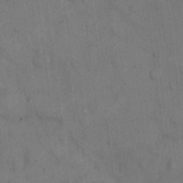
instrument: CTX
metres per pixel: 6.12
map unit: Hto
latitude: 10.0255
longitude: -61.1025
